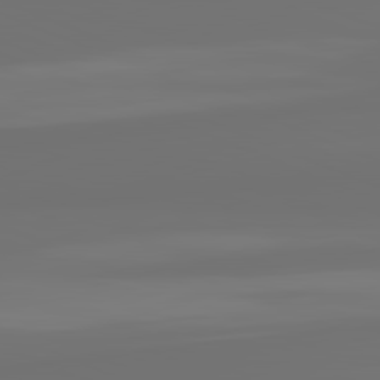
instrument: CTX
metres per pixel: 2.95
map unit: lApd
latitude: 82.1199
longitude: 155.5966
